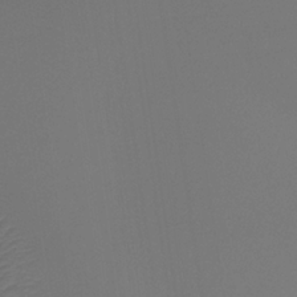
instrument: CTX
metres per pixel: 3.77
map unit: Htu
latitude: -11.3321
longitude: -71.4426
